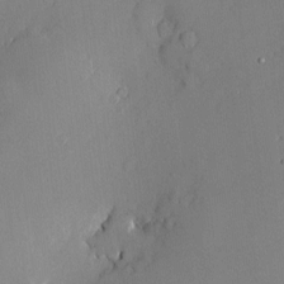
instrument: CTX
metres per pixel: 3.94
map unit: Htu
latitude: -7.1998
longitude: 175.8800
